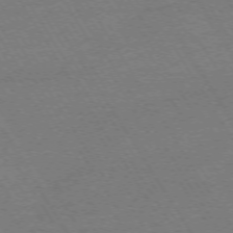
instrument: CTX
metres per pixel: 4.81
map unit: Ap
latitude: -73.6533
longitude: -84.9136
